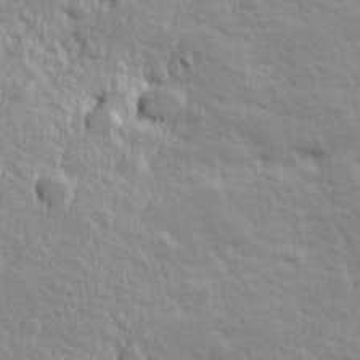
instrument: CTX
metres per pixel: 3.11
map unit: Hve
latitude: 25.0080
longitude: 144.4251
